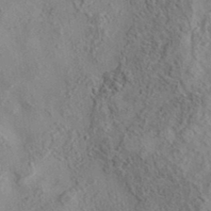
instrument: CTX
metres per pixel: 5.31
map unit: eAb
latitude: 35.6127
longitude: 107.6911
